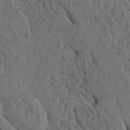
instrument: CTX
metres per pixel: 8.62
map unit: Ave
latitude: 23.5371
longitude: -134.8758
